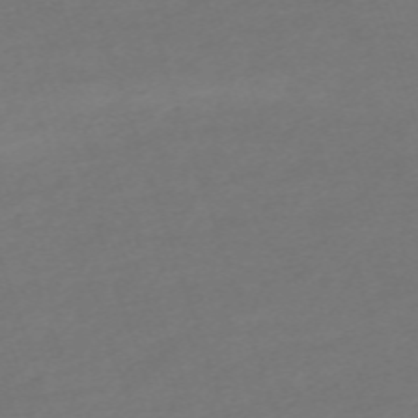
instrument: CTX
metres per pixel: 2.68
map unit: eHh
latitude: -63.2565
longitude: 53.5021
